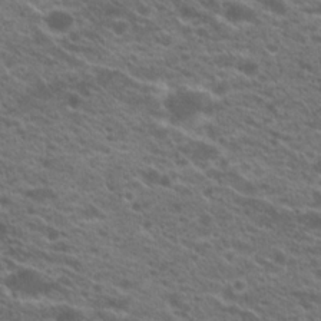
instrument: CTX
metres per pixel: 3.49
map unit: Hto
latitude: 21.2726
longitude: -38.9325
